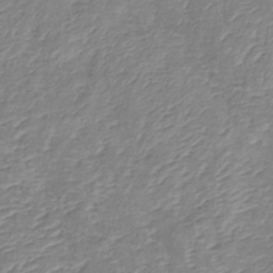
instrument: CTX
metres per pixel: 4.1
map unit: lHb
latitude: -36.2928
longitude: 73.0675
